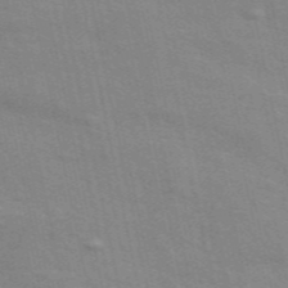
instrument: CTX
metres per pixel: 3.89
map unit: ANa
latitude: 49.6127
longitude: -79.1781
